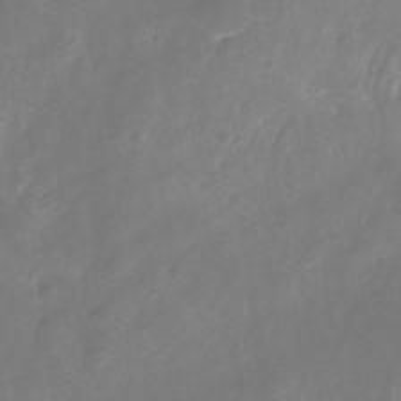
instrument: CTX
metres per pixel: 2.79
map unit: Nhu
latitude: -26.3495
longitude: -70.8947
